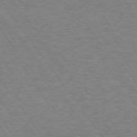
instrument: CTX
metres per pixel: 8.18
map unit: Hpe
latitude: 73.1026
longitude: -140.8758
